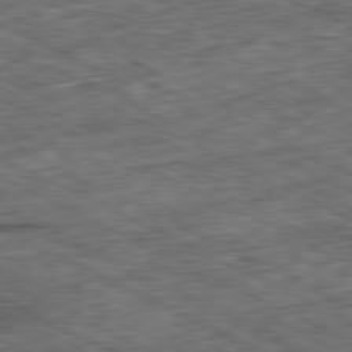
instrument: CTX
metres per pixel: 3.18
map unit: Ap
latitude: -80.9731
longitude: -88.1767
